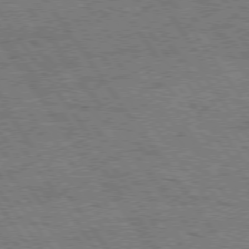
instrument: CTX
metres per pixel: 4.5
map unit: Hpe
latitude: 74.7246
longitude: -151.7260
